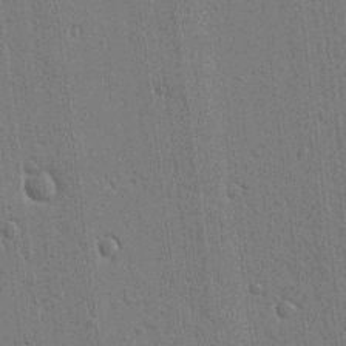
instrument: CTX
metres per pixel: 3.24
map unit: Ht
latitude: 10.6302
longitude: -77.1781
